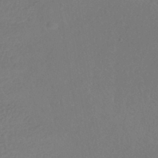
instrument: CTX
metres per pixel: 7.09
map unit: HNhu
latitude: -41.7289
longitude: 97.3510
